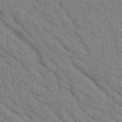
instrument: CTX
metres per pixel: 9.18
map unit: Htu
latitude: 1.2537
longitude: 143.5210
